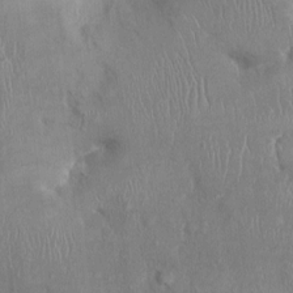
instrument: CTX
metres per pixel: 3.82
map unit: Ht
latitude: 0.3089
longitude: -12.9703
